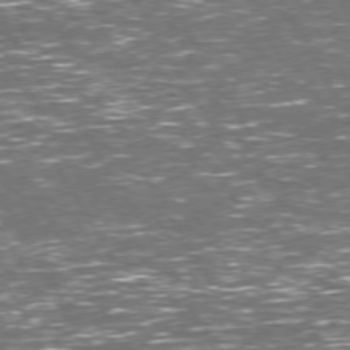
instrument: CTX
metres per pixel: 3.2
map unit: Hpe
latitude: 72.9325
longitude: -123.1403
